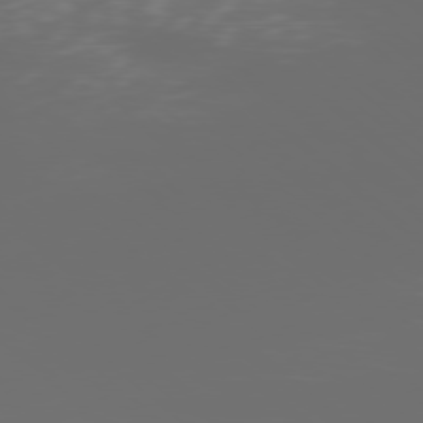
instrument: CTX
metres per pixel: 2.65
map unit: Ap
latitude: -78.8030
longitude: -69.1025
